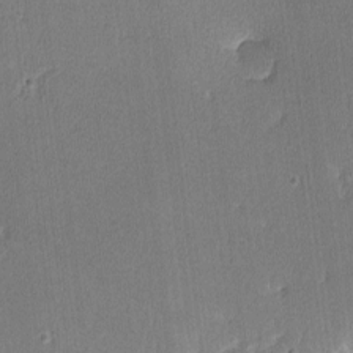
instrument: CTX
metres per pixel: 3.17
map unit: lHvf
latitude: -12.8219
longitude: -100.5735
